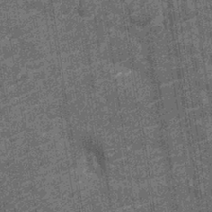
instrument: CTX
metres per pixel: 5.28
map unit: Nhu
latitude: -12.8219
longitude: -22.2711
